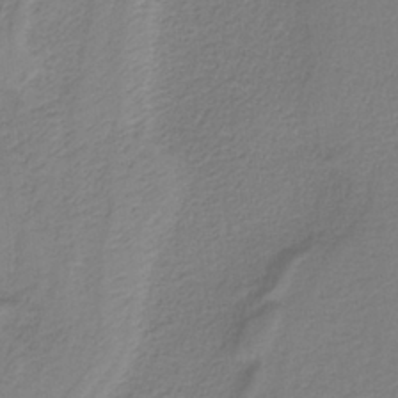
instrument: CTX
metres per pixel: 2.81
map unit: HNb
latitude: -38.1039
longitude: 53.4076
